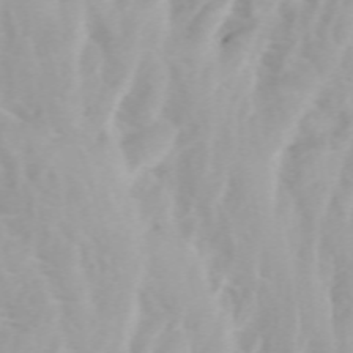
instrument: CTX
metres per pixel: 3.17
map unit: Htu
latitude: -4.8408
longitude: 137.6344
